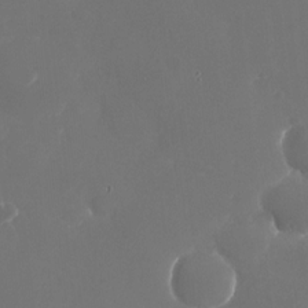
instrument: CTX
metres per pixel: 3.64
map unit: Nhu
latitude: -28.6141
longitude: -70.0444
